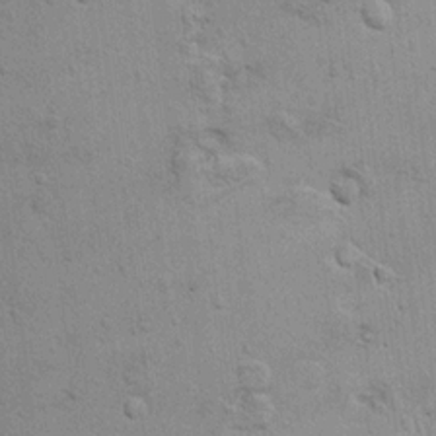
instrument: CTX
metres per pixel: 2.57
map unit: Hto
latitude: 11.7828
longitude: -37.1970
